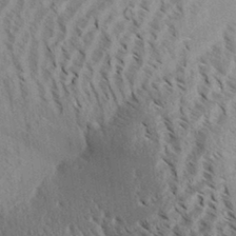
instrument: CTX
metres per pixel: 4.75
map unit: Aa
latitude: 31.6505
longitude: -138.3467
